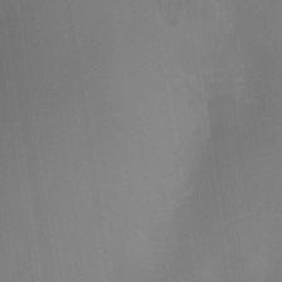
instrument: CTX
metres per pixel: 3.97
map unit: Nhe
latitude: -35.0675
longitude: -118.3089
